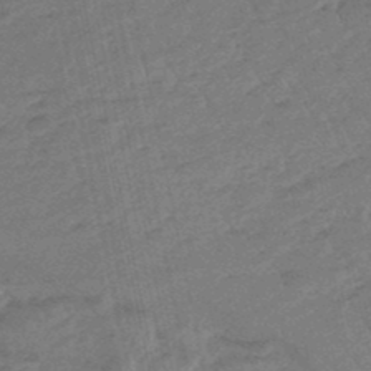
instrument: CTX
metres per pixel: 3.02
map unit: eHb
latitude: -48.1606
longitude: 86.6330
